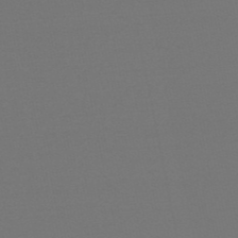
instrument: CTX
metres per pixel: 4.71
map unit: lHb
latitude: -50.5574
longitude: 79.8989
